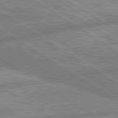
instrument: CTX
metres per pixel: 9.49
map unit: lApd
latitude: 80.3089
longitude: -169.6127
